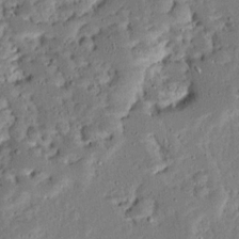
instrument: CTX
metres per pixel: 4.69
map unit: Ave
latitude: 13.2348
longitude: -138.1389
